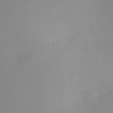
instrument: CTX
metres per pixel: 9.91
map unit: HNhu
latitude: 7.9528
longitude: 7.9556
